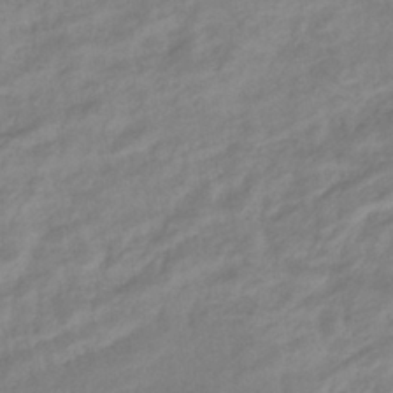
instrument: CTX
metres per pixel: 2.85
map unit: eHb
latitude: -36.6518
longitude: 75.4644
